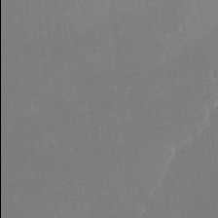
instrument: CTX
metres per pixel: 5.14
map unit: Ht
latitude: -15.0865
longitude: -53.9906
